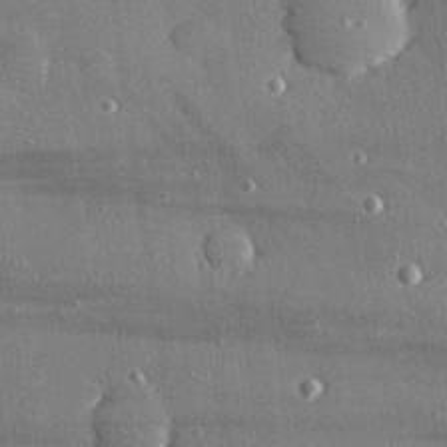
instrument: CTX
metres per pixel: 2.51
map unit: Hve
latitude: 27.7261
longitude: -90.4034
